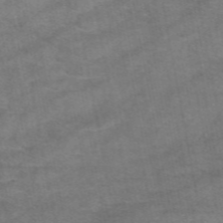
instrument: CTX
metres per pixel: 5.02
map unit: eAb
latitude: 48.7057
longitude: 103.8233
